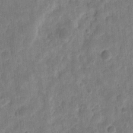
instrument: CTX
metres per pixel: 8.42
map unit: eHh
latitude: 9.6694
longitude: -73.3860
